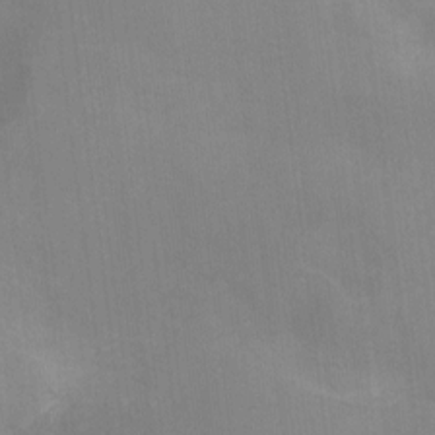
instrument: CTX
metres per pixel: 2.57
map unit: Nhu
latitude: -13.3699
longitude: -40.1199
